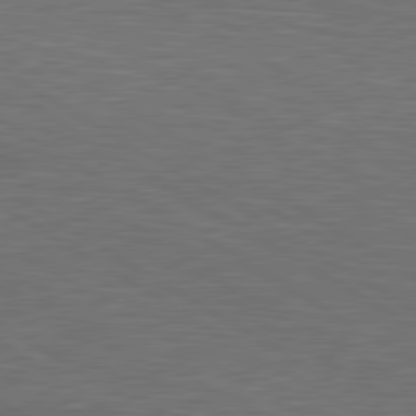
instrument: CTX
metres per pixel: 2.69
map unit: lApd
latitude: 80.4223
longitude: 118.2739
